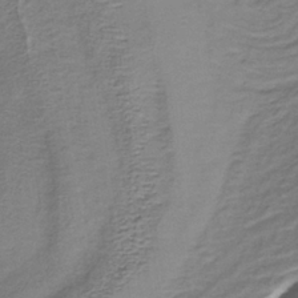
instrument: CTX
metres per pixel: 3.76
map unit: lHb
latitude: -35.6155
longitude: 63.4265
